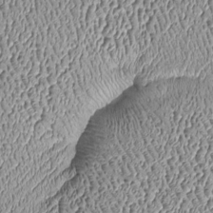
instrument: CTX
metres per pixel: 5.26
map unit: Htu
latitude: -6.6140
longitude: 156.9542
